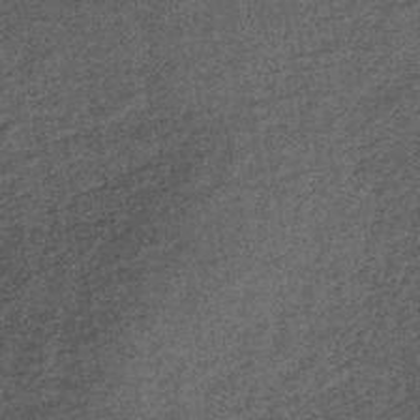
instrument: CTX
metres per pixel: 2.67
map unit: lHb
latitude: -39.3698
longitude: 66.0094
